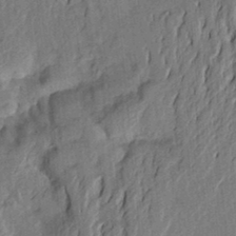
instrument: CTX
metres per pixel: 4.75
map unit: Aa
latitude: 22.5546
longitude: -150.4223
